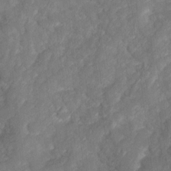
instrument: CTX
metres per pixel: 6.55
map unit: Ave
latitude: 16.9325
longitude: -135.1214
